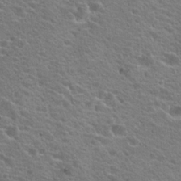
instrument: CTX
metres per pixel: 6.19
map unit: Hto
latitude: 19.8583
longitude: -33.7828
